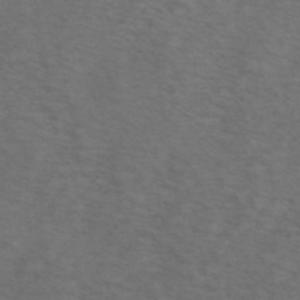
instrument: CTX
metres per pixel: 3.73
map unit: ANa
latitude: 44.5168
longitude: 23.5021
